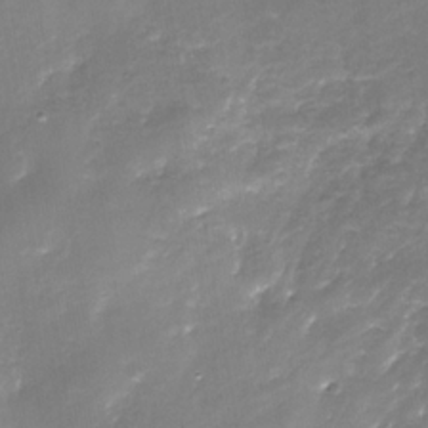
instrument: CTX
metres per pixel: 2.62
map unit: Nhe
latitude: -35.5966
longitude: -89.8584
